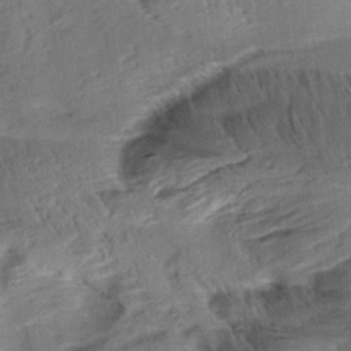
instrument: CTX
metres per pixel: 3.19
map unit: Aa
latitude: 9.6316
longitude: -141.8961
